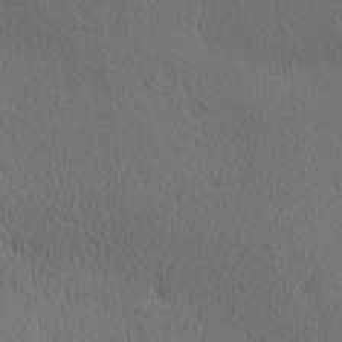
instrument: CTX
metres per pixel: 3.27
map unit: Ave
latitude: 11.5749
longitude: -107.6127
